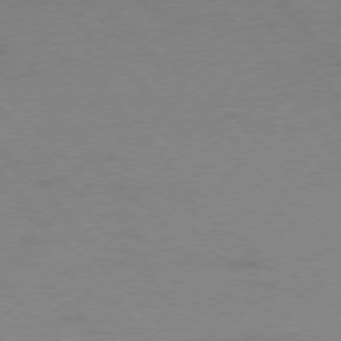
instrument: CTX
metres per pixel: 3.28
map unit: Ap
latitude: -76.4440
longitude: -70.3089
